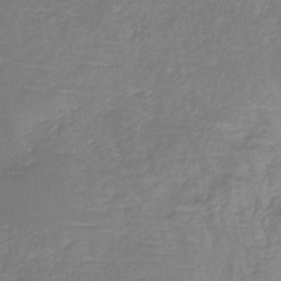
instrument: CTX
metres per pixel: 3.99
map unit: HNb
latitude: -34.5007
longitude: 55.1998
